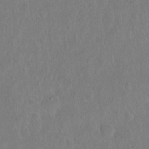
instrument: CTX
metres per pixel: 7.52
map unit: Hto
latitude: -6.9163
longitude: -37.7072
